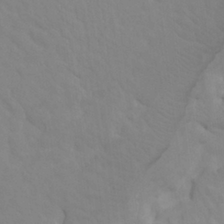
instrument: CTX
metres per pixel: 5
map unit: HNhu
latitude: 4.3656
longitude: -2.9324
